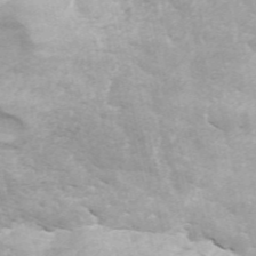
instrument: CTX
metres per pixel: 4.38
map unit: ANa
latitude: 43.4427
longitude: 46.7463
